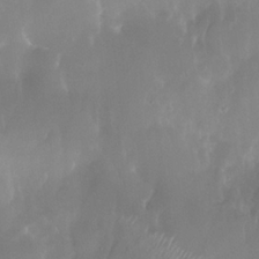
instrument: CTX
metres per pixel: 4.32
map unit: Nhe
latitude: -35.8044
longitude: -131.4427
